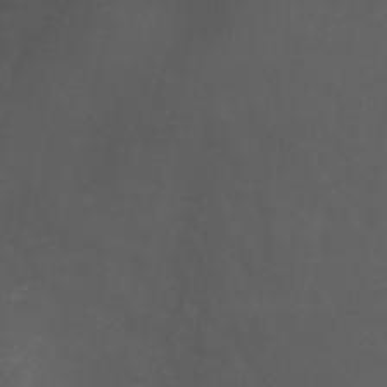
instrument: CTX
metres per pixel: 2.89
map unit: Nhu
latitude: -1.1620
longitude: -78.1200
